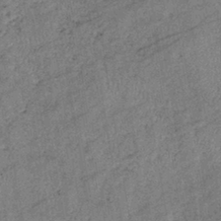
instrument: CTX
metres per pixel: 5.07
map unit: eHb
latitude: -39.1053
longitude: 77.8800
